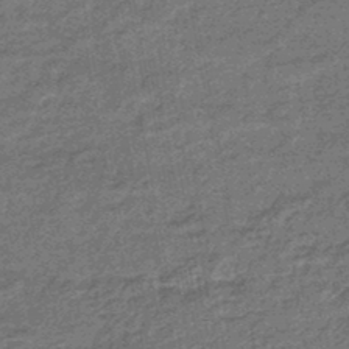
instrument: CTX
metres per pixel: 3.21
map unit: eHb
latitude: -45.7289
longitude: 88.9730
